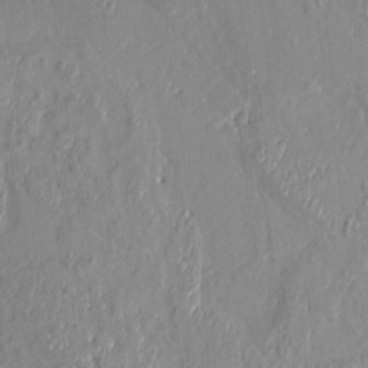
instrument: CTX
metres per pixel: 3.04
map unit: Aa
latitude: 9.1592
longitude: -130.7247
